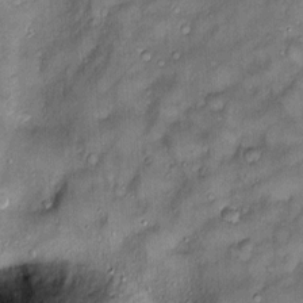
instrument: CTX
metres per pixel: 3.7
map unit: Htu
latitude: -6.4062
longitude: 158.8597
